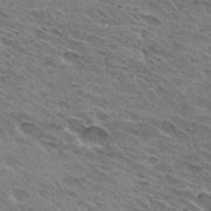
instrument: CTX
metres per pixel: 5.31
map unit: Hto
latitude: 31.4616
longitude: -45.4237
